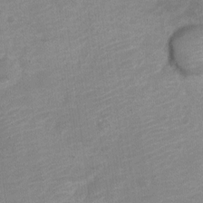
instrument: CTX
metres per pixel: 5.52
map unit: Nve
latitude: -18.3684
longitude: 109.1431
